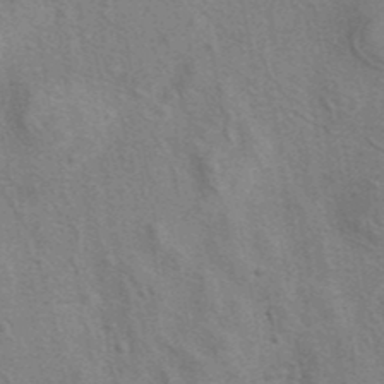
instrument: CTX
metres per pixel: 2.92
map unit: eAb
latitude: 40.8569
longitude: 106.8030
